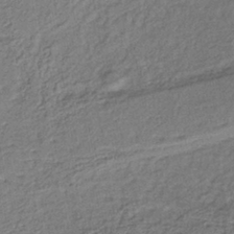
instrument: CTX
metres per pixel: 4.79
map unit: lHb
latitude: -39.5399
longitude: 61.7289
